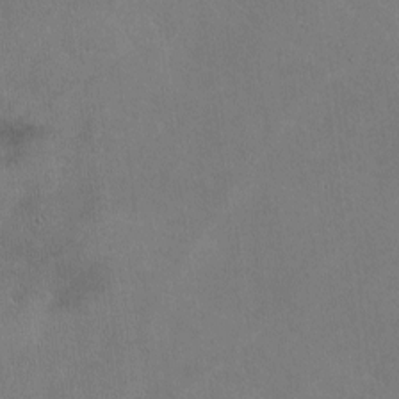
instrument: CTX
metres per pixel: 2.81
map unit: lHvf
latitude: -8.6140
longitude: -100.7435
